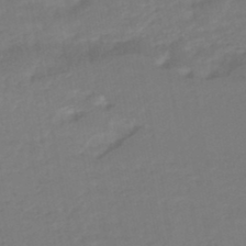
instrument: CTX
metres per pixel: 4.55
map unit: HNhu
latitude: -46.5007
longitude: 92.7841
